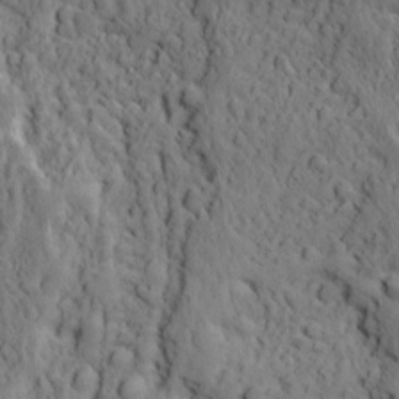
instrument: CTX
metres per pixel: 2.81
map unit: Ave
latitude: 12.1956
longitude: -104.9325
